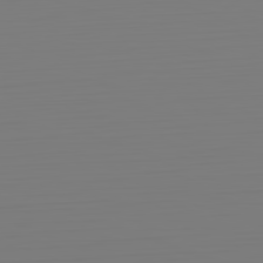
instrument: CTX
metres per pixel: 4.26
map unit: Hpe
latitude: -82.4818
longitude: 8.3306
